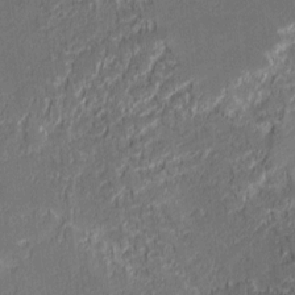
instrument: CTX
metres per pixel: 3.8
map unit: lAvf
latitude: -0.4629
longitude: -108.2522
